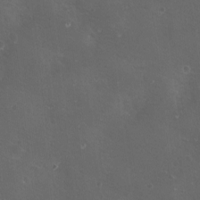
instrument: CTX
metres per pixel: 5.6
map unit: eHh
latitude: -11.6911
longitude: -61.5938
